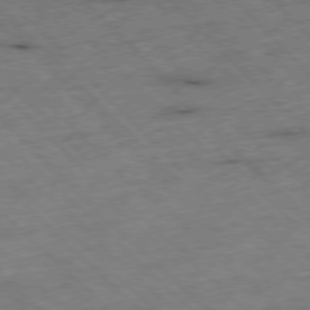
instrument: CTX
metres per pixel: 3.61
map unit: Hpe
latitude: -77.3510
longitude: -16.0822
